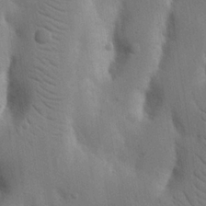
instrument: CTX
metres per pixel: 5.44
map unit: Nhu
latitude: 19.4426
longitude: -74.2334
